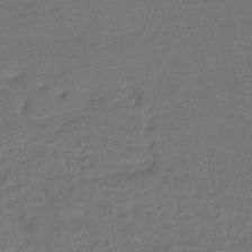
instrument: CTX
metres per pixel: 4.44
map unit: lHb
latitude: -39.5588
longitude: 58.3495
